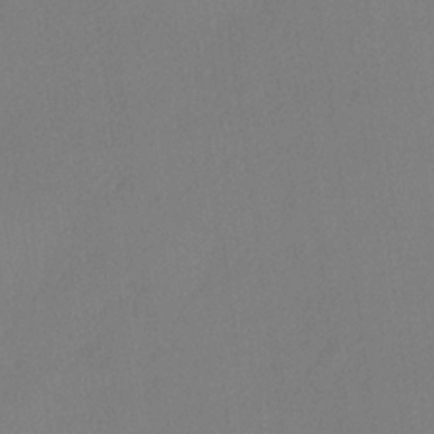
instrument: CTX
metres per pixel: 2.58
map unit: lHvf
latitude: 22.2711
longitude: 140.8408
